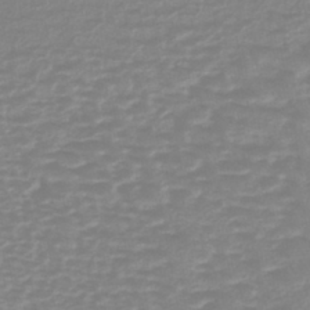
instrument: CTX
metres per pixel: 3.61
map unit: lHb
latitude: -40.2550
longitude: 64.9542
